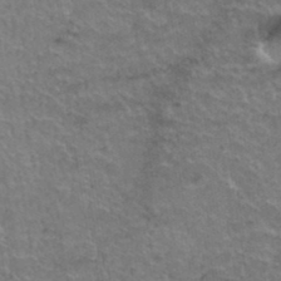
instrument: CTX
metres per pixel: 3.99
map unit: Hto
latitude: 37.5371
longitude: -43.7450
